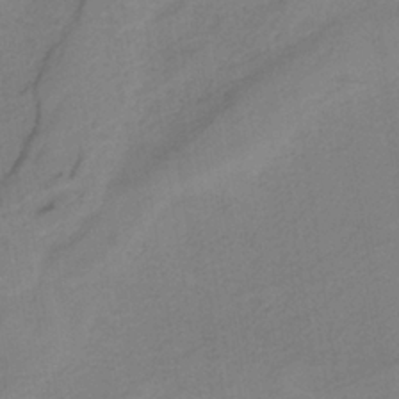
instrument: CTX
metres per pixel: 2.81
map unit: HNb
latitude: -35.6533
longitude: 56.8975
